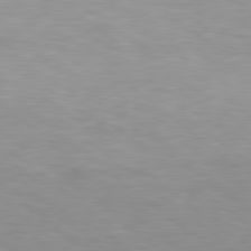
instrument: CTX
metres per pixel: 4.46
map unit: Hpe
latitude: 78.8380
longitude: -133.1970
